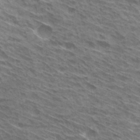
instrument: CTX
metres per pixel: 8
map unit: Hto
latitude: 30.4034
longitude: -44.6490
